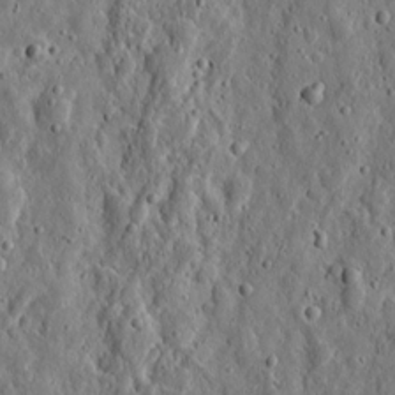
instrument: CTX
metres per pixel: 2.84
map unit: eHh
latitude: 10.6869
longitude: -73.5938
